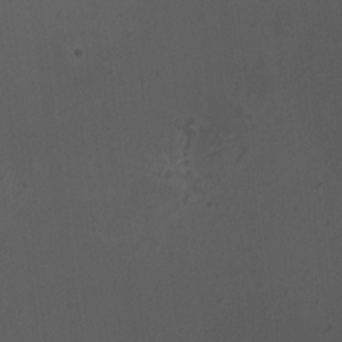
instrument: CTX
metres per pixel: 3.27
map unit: HNhu
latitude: 5.4237
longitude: 8.5574
